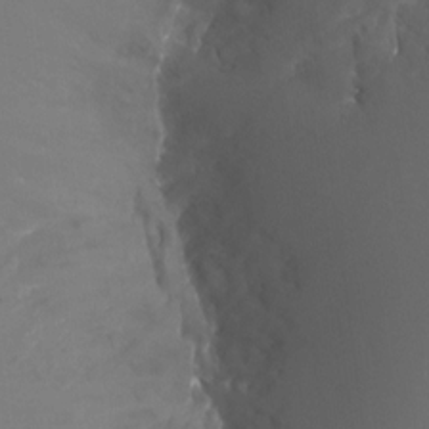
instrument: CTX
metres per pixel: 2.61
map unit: Ht
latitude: -3.8611
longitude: -60.2711
